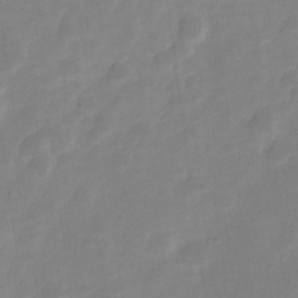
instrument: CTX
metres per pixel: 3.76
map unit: Nve
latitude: -21.1809
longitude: 107.6722
